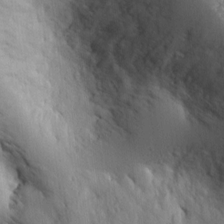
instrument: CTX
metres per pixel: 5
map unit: Ht
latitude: 7.1970
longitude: -76.5168
